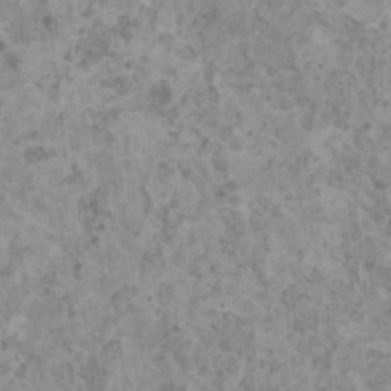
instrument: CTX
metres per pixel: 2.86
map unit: HNhu
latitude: 0.4790
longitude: 3.9367
